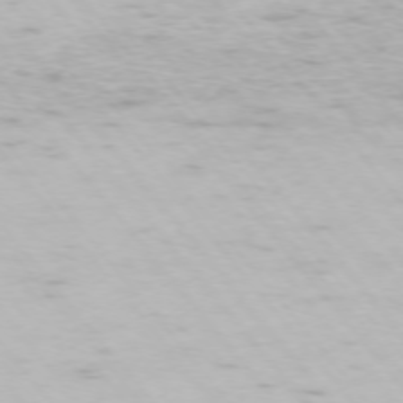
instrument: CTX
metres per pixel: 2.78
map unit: Ap
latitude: -74.5574
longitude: -74.3278
